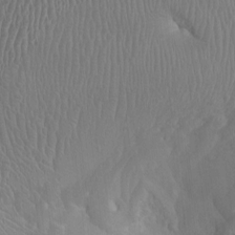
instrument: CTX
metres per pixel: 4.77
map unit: Ht
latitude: -2.2928
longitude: -16.4034
